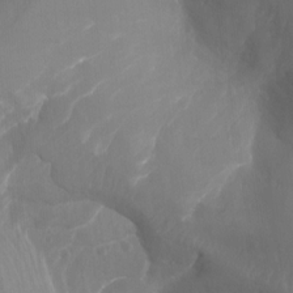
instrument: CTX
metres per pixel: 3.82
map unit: Nhu
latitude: -13.8611
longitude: -64.5168
